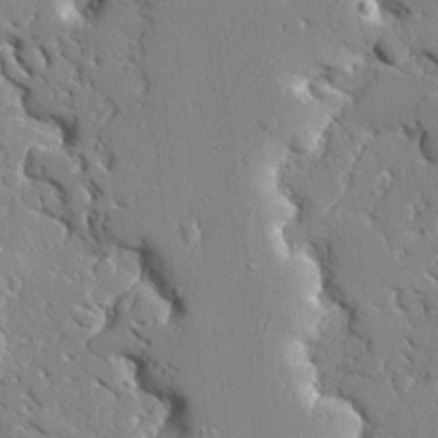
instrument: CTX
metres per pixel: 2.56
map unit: Ave
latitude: 23.8772
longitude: -130.0822
